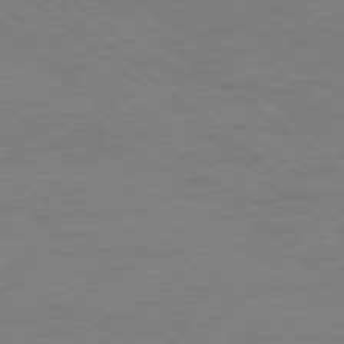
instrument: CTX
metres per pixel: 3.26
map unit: Ap
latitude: -78.8219
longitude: -55.1592
